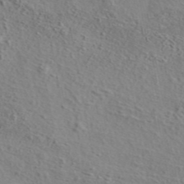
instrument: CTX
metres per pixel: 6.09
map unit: eAb
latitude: 43.2915
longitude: 114.2172
